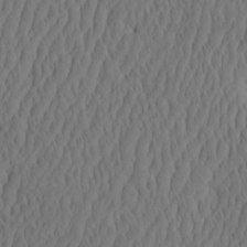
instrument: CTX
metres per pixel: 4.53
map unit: eHh
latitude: -2.4062
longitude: 16.0283
